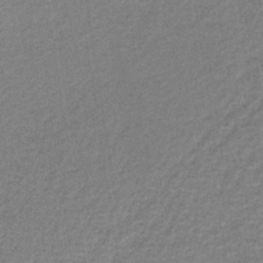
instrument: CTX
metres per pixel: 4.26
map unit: lHb
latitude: -34.7652
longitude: 65.0487
